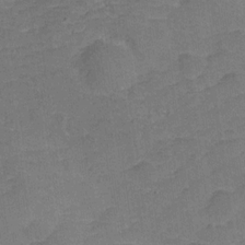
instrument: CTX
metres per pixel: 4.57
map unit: Hve
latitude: -27.7855
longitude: 91.8234
